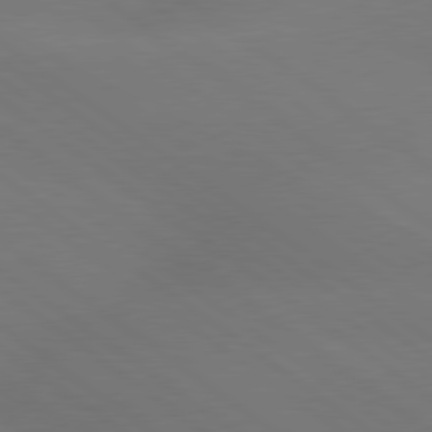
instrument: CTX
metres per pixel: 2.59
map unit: lApd
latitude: 79.3482
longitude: -150.8569
